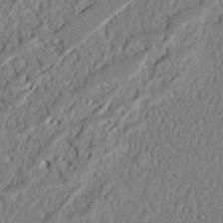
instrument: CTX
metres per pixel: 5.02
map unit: Nhu
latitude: 20.9325
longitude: -77.8772
